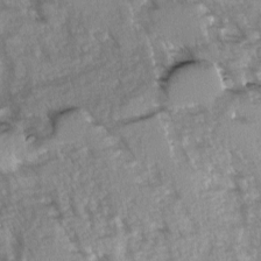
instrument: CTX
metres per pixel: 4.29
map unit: Ave
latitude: -1.5399
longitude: -111.7072
